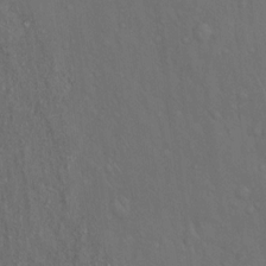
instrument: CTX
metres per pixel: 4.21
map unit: Hto
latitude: 15.8395
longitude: -56.4412
